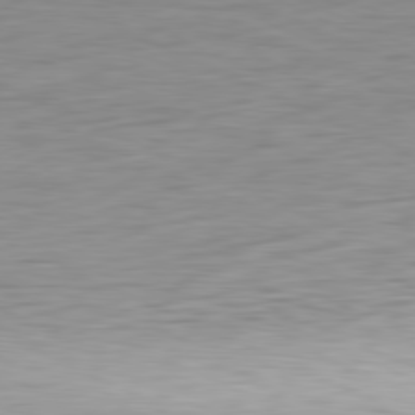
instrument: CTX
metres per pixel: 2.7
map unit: Ap
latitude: -81.1809
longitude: -81.7827
